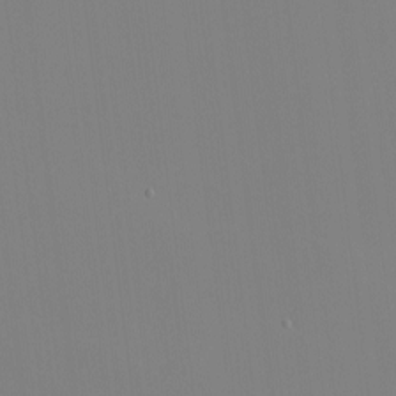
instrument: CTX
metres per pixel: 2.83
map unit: eHh
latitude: -4.1794
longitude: -83.4426
